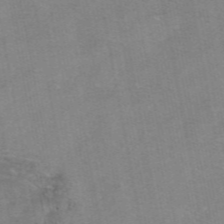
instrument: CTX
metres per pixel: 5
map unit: eAb
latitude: 48.0633
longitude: 103.8233
